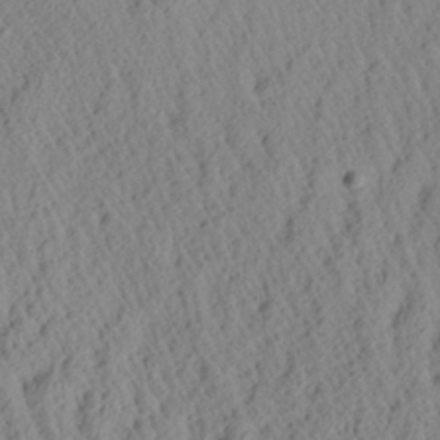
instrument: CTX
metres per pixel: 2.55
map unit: Aa
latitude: 26.7246
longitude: -135.4048
